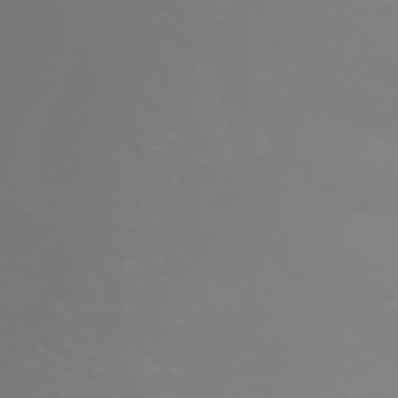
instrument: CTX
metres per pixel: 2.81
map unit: Nhu
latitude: -7.9367
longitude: -83.8016
